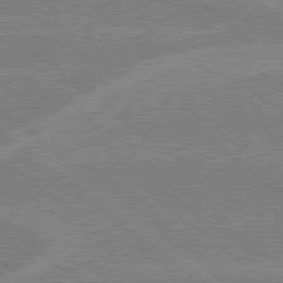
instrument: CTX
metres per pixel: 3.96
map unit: Hpe
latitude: 78.8380
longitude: -160.4223
